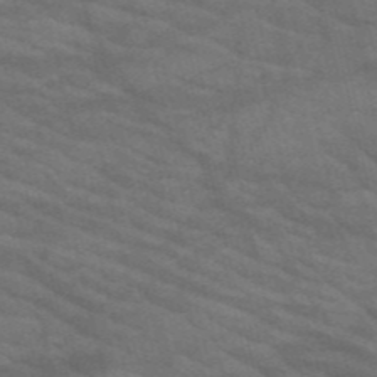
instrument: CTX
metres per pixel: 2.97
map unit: HNb
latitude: -53.3131
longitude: -44.5357
